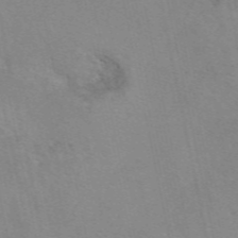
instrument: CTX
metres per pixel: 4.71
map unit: eAb
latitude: 49.6316
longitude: 104.4818
